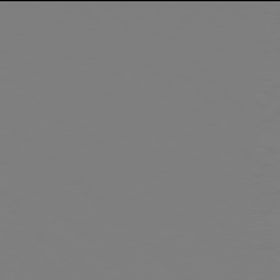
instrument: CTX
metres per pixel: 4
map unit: Hpe
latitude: 77.9906
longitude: -172.8002
